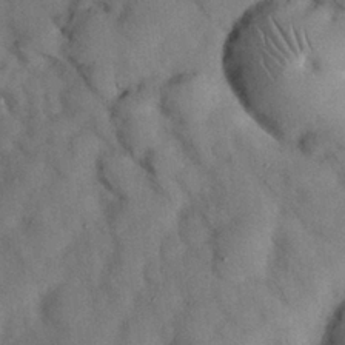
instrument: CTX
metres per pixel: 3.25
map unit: Nhu
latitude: 26.8002
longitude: -70.6868
